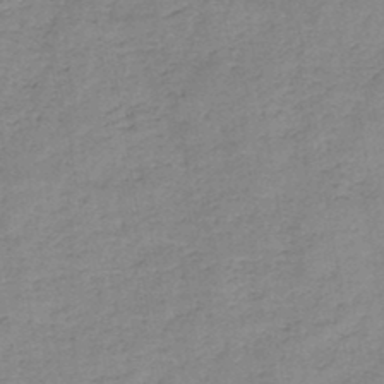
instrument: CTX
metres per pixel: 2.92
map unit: HNb
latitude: -46.0472
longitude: -38.0822
